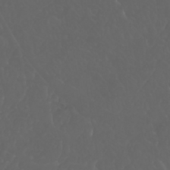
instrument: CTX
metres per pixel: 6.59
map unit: Nhu
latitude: 22.7624
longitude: -65.0080
